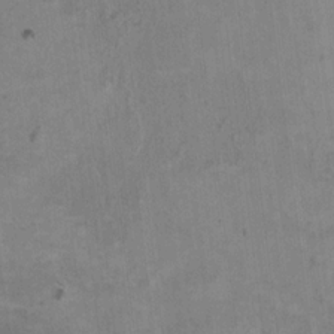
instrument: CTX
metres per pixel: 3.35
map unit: HNhu
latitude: 4.3089
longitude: -3.4615
